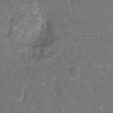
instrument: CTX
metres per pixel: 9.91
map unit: Hto
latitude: -3.1809
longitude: -34.7246
